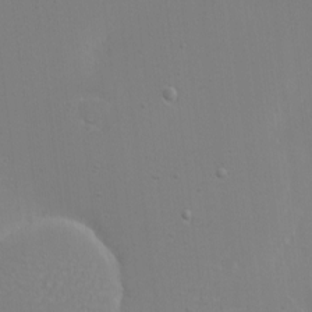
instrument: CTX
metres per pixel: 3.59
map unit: eHh
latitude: -6.2172
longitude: -83.0647
